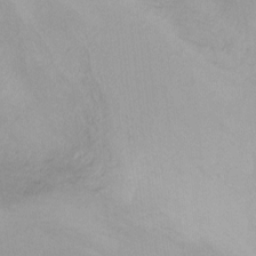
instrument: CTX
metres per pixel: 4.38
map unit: Nhu
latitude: -8.8408
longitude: -42.3089
